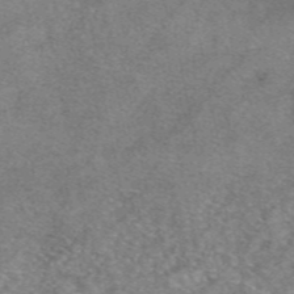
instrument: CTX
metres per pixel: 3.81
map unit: eAb
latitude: 46.9892
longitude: 103.2376
